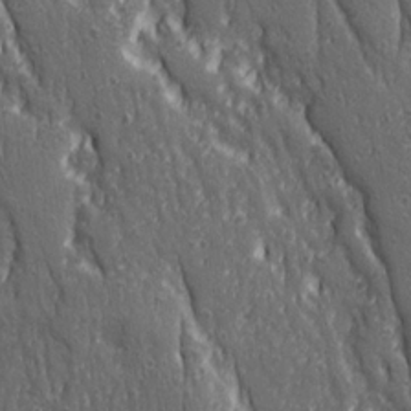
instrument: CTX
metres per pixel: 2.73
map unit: Ave
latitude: 22.6301
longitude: -134.4601
